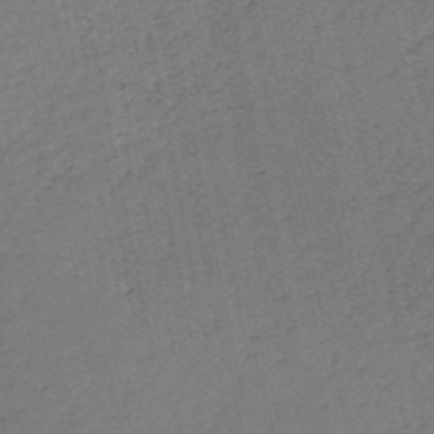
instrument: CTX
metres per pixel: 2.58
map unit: HNb
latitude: -53.8989
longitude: -39.9339
